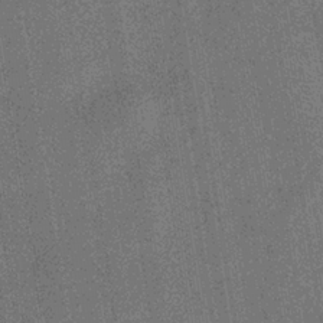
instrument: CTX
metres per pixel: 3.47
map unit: eHb
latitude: -35.5777
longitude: 80.7086
